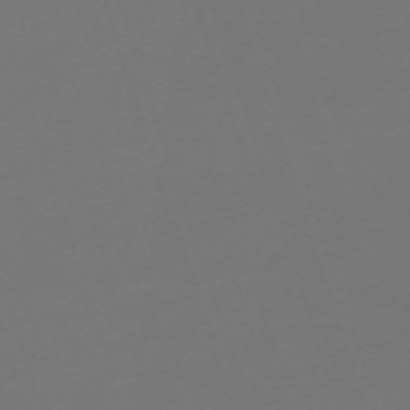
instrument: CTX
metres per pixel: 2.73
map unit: eHh
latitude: -63.9178
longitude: 49.4833
